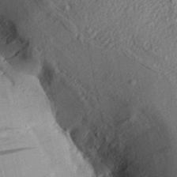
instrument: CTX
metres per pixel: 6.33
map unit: Aa
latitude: 28.1578
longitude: -134.9513
